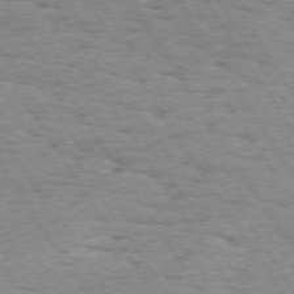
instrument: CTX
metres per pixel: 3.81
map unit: Hpe
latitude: 73.4238
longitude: -134.0822
